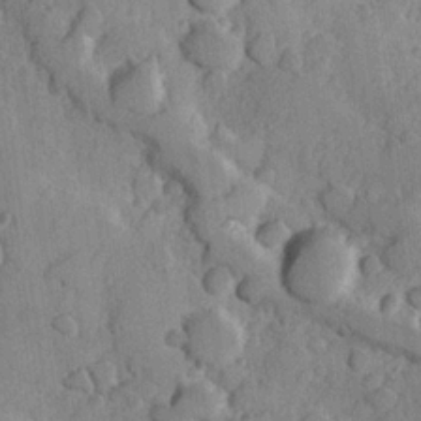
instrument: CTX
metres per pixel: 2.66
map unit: Hve
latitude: 23.6694
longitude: 148.1228
